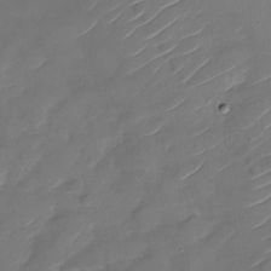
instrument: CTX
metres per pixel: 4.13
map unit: Nhu
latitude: -29.1242
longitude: -73.7072
